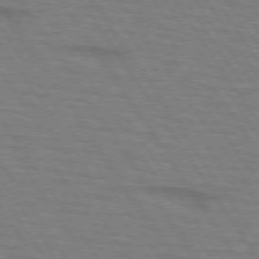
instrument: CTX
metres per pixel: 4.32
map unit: lApd
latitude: 73.2915
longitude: -73.1404
